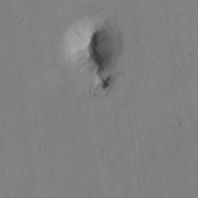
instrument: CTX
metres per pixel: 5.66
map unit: Htu
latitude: 2.3089
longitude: 176.8975
